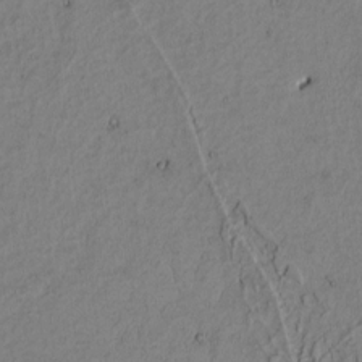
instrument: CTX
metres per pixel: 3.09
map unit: Htu
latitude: -3.3131
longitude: 167.4076
